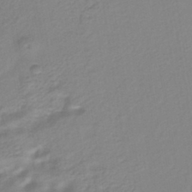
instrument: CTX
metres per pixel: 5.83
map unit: HNhu
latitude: -42.8219
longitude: 97.3132
